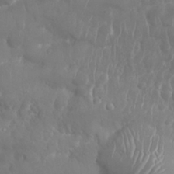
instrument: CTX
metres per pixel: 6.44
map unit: Nhu
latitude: 25.5749
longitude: -61.7449
